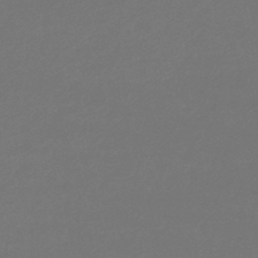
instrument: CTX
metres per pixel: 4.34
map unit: lHb
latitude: -45.2187
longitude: 61.9556
